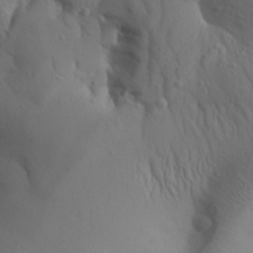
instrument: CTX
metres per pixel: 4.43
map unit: Aa
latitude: 30.7058
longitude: -143.0648
